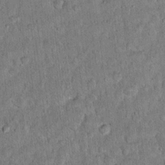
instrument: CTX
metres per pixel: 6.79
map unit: Hto
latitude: 14.6869
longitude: -34.5356
